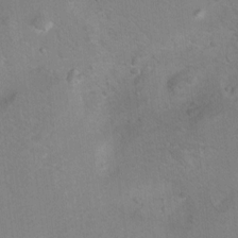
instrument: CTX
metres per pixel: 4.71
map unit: Hto
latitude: 8.2145
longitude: -30.1956
